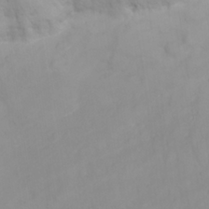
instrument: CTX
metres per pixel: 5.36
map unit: eHh
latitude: 25.1214
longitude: -64.5924
